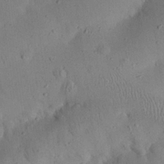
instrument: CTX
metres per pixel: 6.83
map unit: eHh
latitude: 25.2914
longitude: -70.6679
